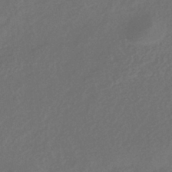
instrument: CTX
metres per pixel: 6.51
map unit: HNhu
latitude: -43.6343
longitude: 91.0865
